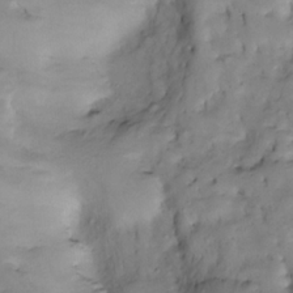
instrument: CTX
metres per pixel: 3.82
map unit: Htu
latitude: -5.1809
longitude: 150.2550
